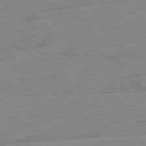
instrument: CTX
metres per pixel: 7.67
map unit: Ap
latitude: -81.8800
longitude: -77.6694
